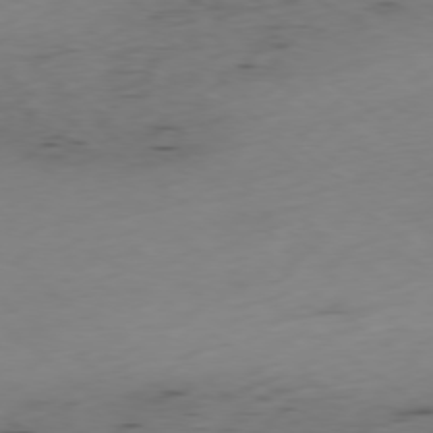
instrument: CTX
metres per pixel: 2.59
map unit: Ap
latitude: -79.0864
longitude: -58.9703
